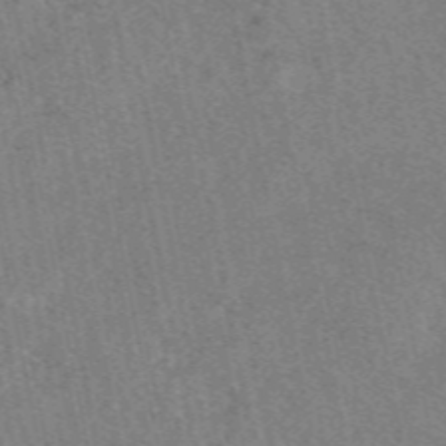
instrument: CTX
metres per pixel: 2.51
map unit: eAb
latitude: 48.8191
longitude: 109.5210
